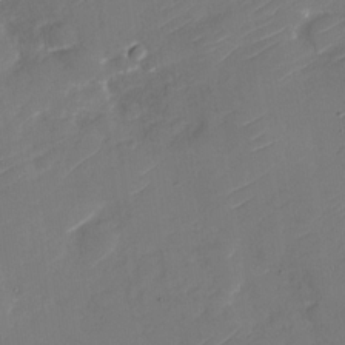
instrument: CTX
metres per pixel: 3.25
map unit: Nhu
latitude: -30.3306
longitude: -72.3279
